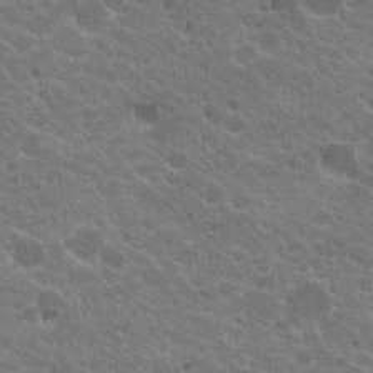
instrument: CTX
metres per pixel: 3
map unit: Hto
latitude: 20.1578
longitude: -35.8205
